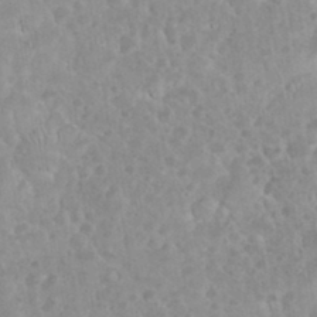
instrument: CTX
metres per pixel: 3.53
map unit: eHh
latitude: 35.2914
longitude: -62.0633
